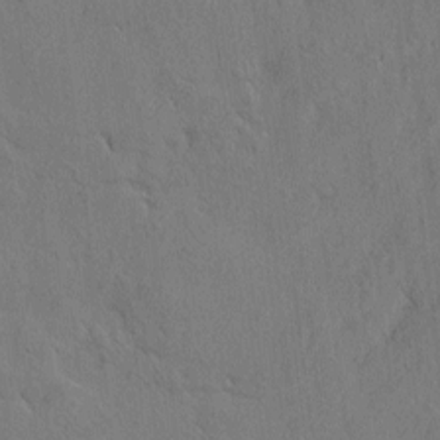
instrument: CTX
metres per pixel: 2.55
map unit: eHh
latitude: 3.1781
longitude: -78.8758
